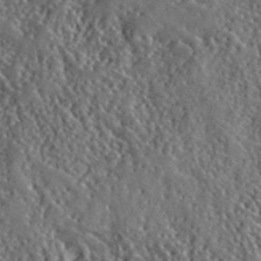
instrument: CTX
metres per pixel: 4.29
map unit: lHvf
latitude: 41.5938
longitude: -89.2915
